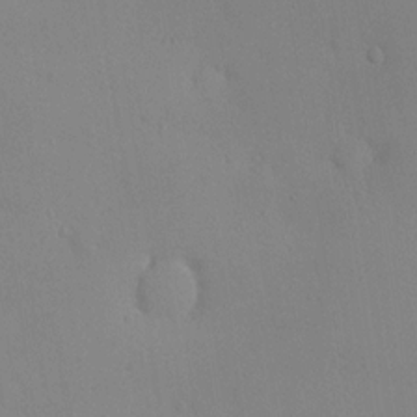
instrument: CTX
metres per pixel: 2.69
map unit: eHh
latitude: 0.1955
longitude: 17.7667
